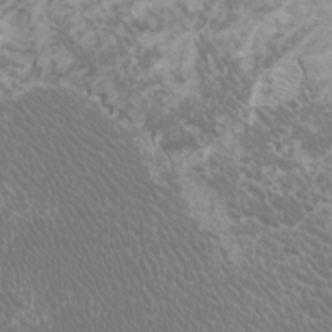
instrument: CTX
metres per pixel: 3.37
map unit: Htu
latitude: -5.3887
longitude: -74.1767
